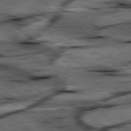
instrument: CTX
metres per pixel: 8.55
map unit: lApd
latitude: 79.6883
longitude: -47.8395
